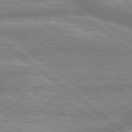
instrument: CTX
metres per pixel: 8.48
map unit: lApd
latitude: 79.1026
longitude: -158.2712
